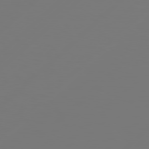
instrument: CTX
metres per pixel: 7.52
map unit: Hpe
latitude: 78.2712
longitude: 173.1431
